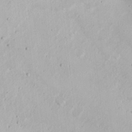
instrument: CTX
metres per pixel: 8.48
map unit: Nhu
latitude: 20.6302
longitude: -72.4979
